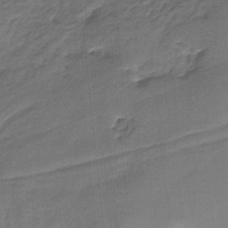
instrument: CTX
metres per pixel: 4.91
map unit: HNb
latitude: -35.6722
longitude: 57.9178
